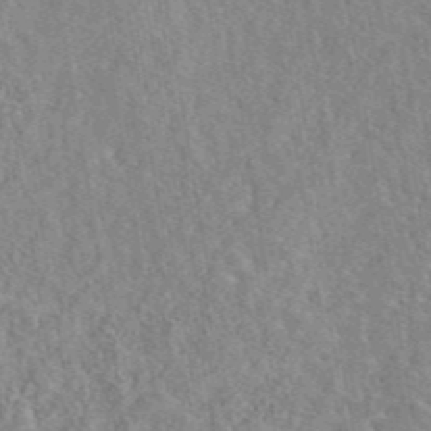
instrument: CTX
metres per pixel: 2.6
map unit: eAb
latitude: 44.8947
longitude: 117.0864
